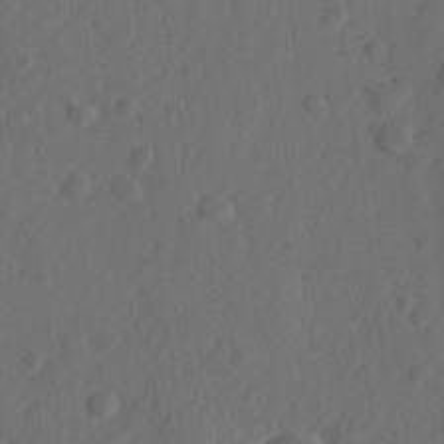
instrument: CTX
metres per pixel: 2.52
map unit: lHvf
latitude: 23.4804
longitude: 144.5763
